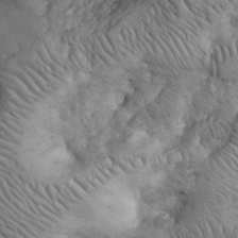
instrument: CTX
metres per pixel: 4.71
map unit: eHh
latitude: 32.2145
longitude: -68.1767
